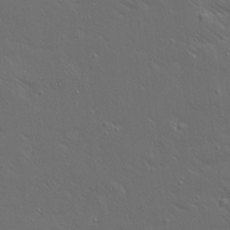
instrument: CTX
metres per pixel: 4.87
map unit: Ave
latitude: 15.4238
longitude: -139.3104
